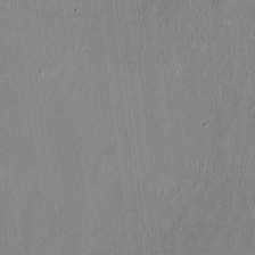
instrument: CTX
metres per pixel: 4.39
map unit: HNhu
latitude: -0.6141
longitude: -6.6679
